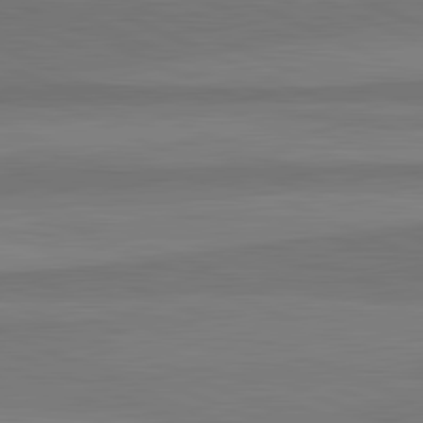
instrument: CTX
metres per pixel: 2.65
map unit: lApd
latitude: 82.5923
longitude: 157.8800
